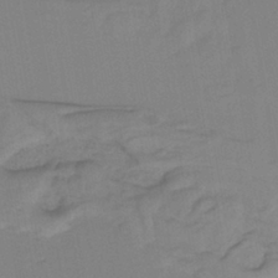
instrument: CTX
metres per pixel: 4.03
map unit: lHb
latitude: -38.1039
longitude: 56.4629
